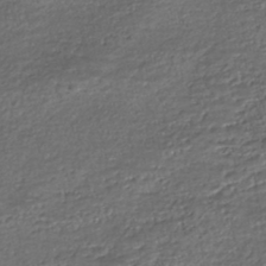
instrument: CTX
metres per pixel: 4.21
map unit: HNhu
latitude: -46.0283
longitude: 105.6910
